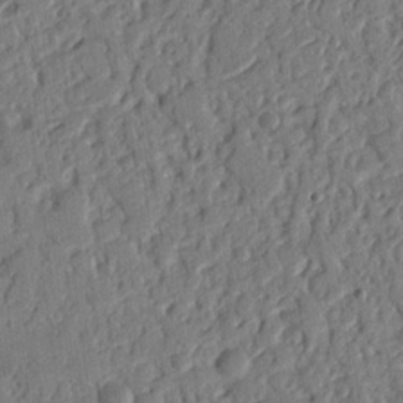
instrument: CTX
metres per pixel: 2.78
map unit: Nhu
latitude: 18.8191
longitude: -78.2334
